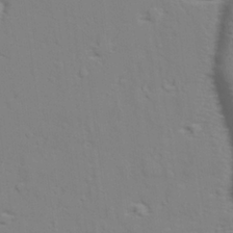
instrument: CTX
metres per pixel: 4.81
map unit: lAvf
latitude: 28.0444
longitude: -109.3670
